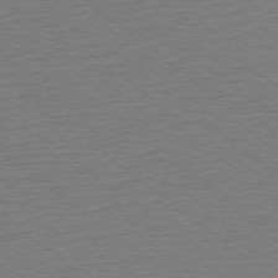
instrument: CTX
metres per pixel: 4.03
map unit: Ap
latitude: -78.6140
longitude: -68.7246
